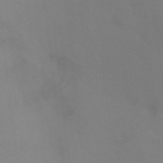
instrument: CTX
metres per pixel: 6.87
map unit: Ht
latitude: -8.7652
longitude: -28.2522
